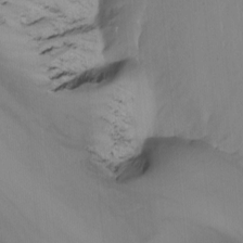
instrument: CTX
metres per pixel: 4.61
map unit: Nhu
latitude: -13.1242
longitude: -69.2915
